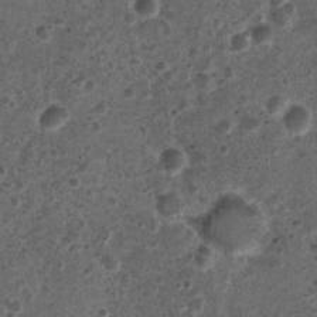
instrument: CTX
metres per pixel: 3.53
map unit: Nhu
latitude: 3.2348
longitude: -14.7058
